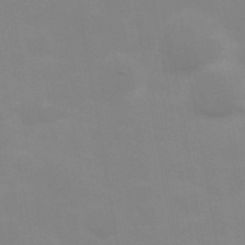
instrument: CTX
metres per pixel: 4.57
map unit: Hve
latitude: 30.9136
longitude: 150.2173
